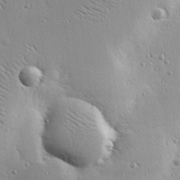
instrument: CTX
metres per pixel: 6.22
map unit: eHh
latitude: 24.1199
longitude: -89.2726
